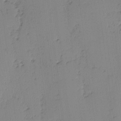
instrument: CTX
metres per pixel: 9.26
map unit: lAvf
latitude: -2.7463
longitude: -105.7261
